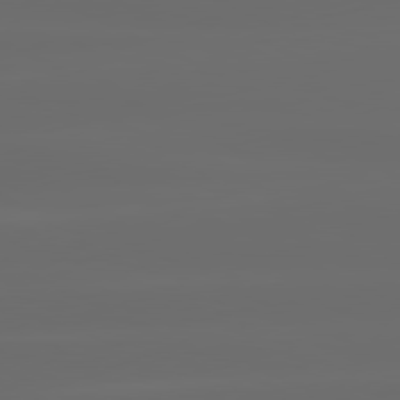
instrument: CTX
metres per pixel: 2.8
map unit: lApd
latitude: 80.7246
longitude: -137.5182
